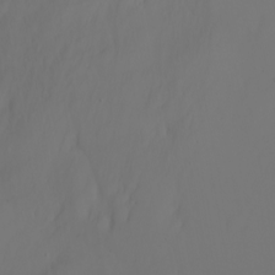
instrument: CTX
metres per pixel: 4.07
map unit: Nhu
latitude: -7.0864
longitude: -82.8191
